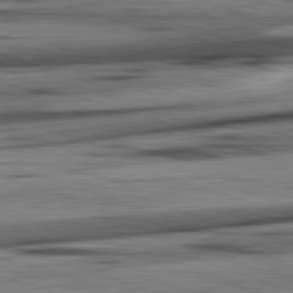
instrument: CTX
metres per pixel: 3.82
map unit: lApd
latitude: 82.4978
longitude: 160.4629
